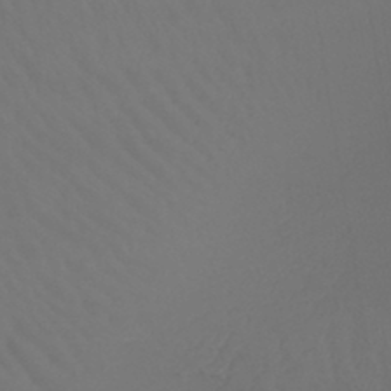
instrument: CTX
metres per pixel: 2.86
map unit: lHb
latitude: -43.2375
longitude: 67.0108
